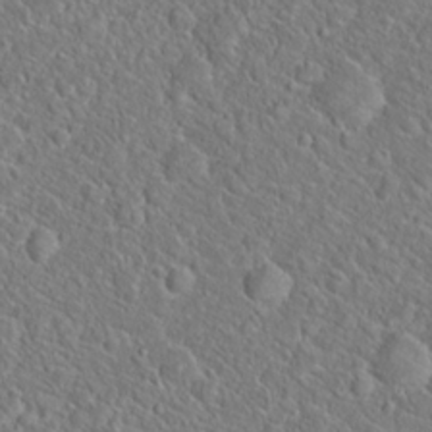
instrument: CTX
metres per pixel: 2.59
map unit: Hto
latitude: 20.2712
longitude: -44.8002
